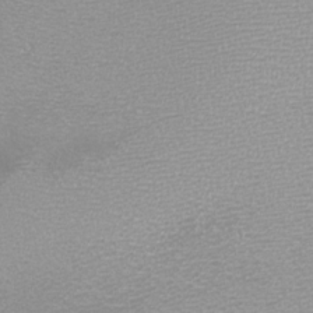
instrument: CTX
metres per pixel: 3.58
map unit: eHh
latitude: -8.2550
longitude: -71.0269
